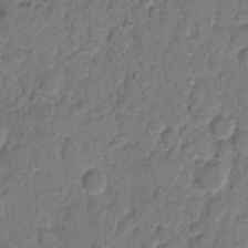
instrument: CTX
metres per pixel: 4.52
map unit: eHh
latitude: 10.6680
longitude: -65.4237
